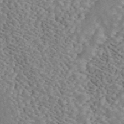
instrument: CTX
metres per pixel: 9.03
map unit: ANa
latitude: 44.7057
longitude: 46.8408
